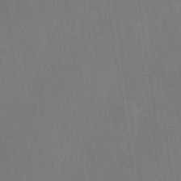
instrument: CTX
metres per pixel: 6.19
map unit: ANa
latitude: -38.7841
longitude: 96.2173
